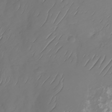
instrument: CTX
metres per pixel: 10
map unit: Nhu
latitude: -29.5966
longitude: -59.3104
